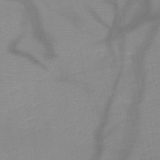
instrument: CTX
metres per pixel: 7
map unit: HNb
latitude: -48.5952
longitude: -43.5938
